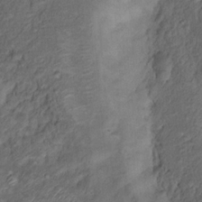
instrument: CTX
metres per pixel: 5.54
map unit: Nhu
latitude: 12.3845
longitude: -28.3089
